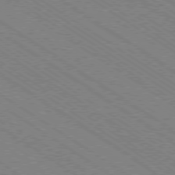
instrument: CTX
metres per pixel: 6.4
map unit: Ap
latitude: -79.2565
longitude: -79.8395
